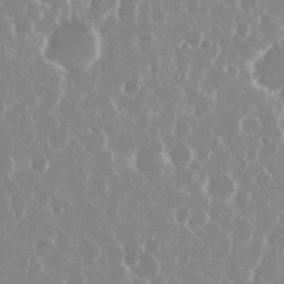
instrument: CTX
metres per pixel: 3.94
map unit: Nhu
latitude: 29.4804
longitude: -61.9906
